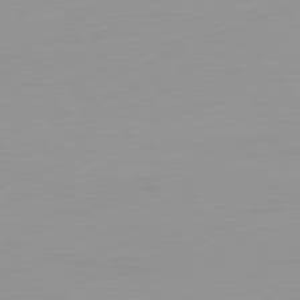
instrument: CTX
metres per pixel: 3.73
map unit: Ap
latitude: -81.8423
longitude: -86.4412
